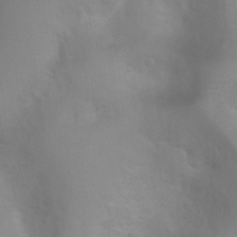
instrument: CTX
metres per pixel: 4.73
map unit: Htu
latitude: 2.9891
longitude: -22.3278
